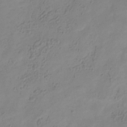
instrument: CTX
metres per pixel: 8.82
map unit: Hve
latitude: -34.7274
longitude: 89.1998
